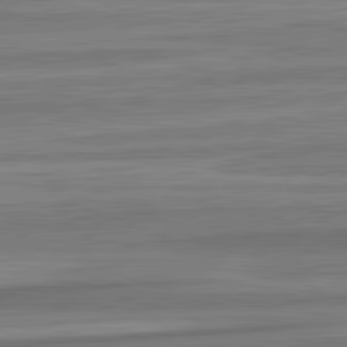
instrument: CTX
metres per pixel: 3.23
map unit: lApd
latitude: 82.7813
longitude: 178.1228
